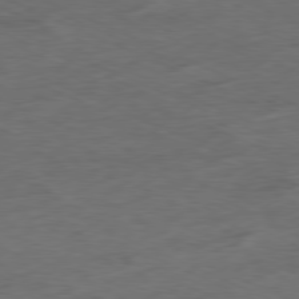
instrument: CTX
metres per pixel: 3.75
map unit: Ap
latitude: -80.3118
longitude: -91.9717
